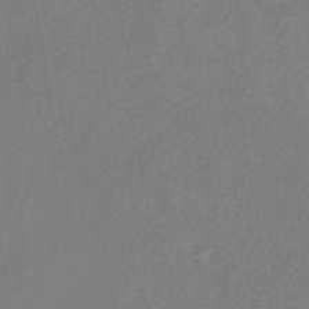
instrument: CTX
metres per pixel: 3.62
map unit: HNb
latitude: -33.4644
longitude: 57.0675
